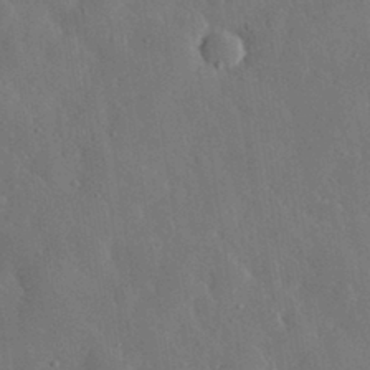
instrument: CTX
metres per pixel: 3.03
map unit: eHh
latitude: 31.1215
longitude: -78.5546
